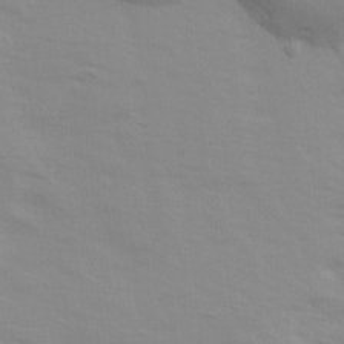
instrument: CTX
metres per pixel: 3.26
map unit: Ave
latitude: 14.2334
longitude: -103.6694
